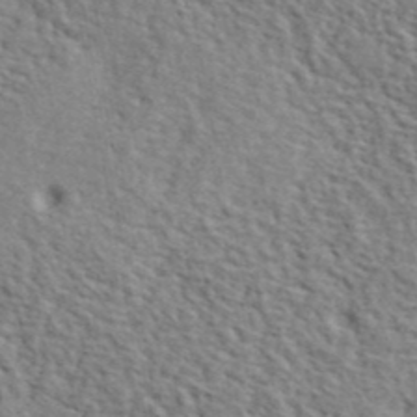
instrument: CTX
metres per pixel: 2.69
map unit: lHvf
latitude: 41.9339
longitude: -87.7638
